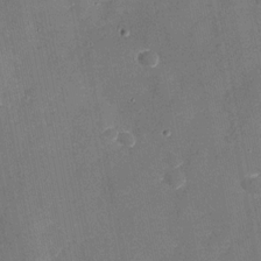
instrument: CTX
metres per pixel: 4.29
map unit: Nhu
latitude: -28.4251
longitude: -64.3467
